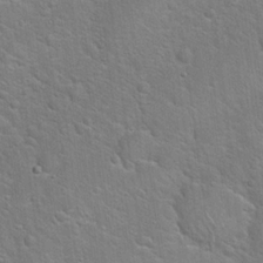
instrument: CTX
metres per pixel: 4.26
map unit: Hto
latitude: 19.7827
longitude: -51.3670
